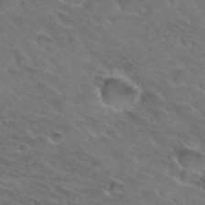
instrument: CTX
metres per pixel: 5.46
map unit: Hto
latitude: 32.5168
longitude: -46.0255
